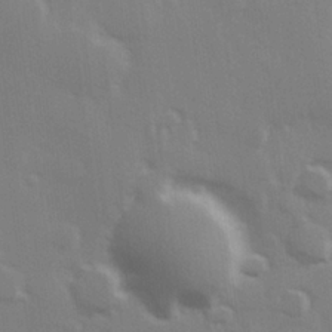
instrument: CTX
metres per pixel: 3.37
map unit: Hve
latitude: 26.4601
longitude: 147.9367
